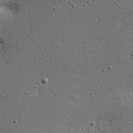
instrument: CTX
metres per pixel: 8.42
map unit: Nhu
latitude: 0.8758
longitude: -77.7449
